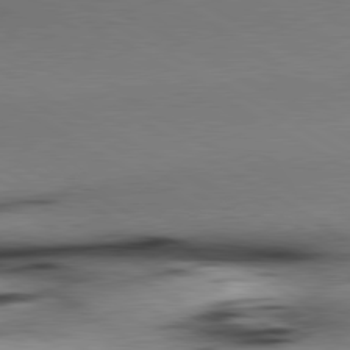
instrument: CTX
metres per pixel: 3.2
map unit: lApd
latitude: 80.2711
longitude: 163.8800
